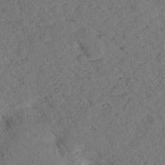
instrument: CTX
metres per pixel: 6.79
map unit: lHvf
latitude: 14.4979
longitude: 178.5007
